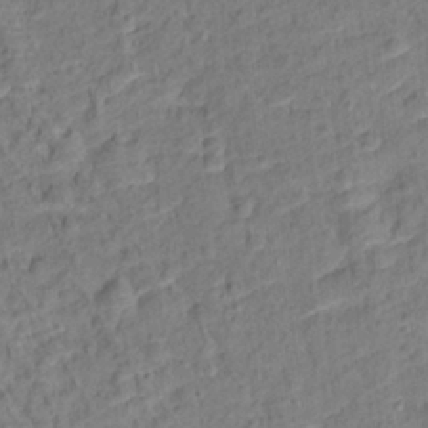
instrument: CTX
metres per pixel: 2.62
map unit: Hto
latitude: 12.8947
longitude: -38.4601
